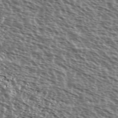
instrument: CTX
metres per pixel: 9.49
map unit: Ave
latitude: 37.8206
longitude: -111.8961
